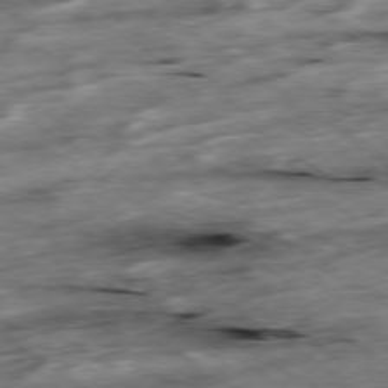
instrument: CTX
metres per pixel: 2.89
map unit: Hpe
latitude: -78.7274
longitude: -20.9514
